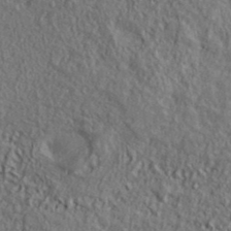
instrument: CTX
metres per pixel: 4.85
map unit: lHvf
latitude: 38.9891
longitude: -91.1214
